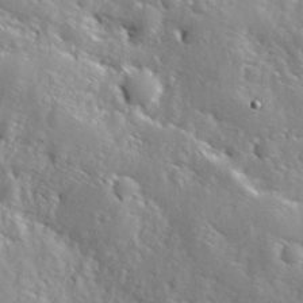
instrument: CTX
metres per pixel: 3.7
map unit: Hve
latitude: 25.0269
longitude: 145.9556
